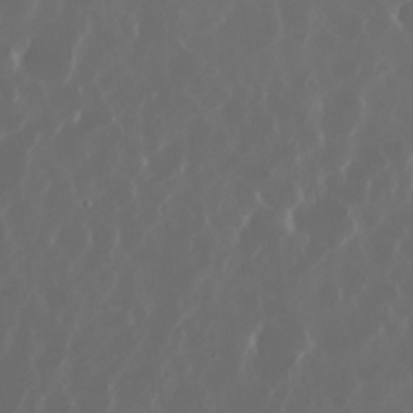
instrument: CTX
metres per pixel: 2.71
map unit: Nhu
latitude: 30.3090
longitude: -59.8205
